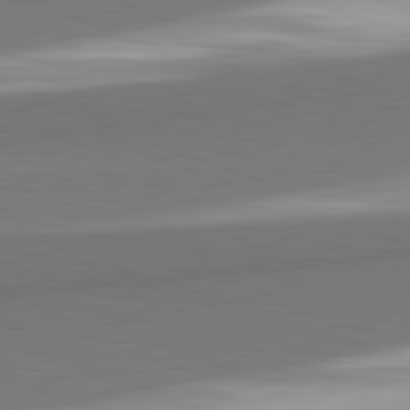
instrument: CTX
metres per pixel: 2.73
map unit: lApd
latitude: 82.3278
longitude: 152.3495
